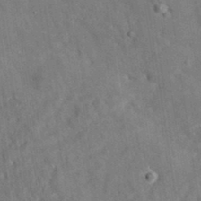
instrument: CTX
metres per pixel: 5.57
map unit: eAb
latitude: 34.5545
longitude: 110.5951
